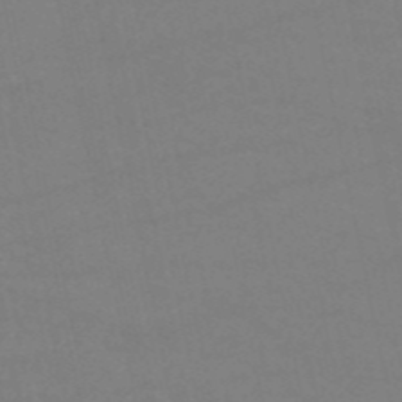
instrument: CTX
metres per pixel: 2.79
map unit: HNb
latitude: -53.6910
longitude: -34.3467
